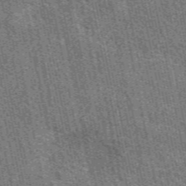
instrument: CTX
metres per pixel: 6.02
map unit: eAb
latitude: 51.4993
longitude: 114.8030
